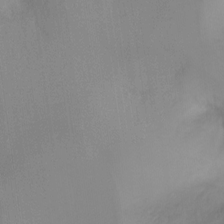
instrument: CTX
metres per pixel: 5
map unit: Ht
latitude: -17.1054
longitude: -47.2915
